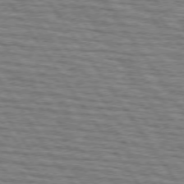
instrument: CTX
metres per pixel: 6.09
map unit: lApd
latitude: 74.6868
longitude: -73.0459
